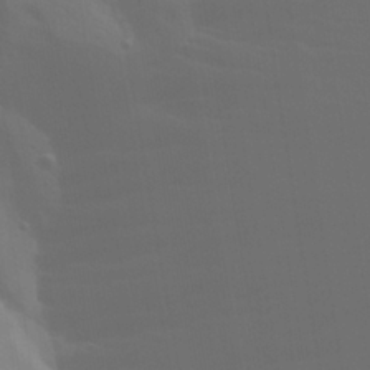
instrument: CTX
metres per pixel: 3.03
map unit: Aa
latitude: 28.9513
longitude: -131.8773
